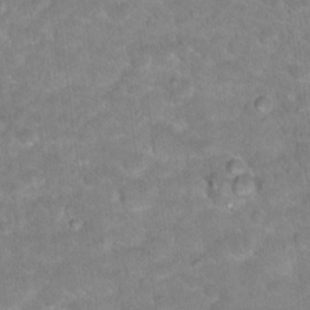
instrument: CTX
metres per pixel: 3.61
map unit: Hto
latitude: 17.9339
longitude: -35.8205
